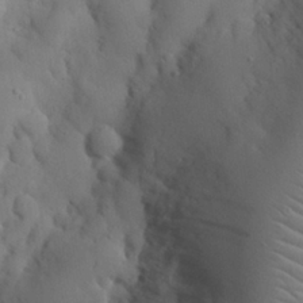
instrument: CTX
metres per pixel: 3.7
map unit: Nhu
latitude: 25.8205
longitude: -72.5735
